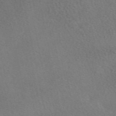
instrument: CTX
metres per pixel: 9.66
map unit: eAb
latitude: 47.3671
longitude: 113.8611
